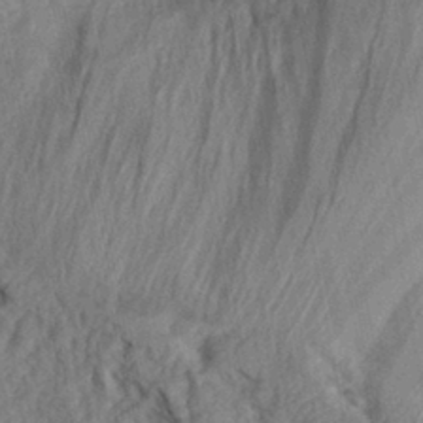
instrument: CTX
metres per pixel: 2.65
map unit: eHh
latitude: 30.2145
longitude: -74.0822
